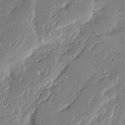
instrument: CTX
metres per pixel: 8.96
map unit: Ave
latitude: 15.2726
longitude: -138.0822
